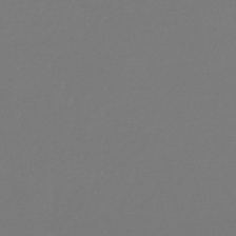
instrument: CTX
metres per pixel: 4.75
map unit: lHb
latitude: -47.3320
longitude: 62.7463
